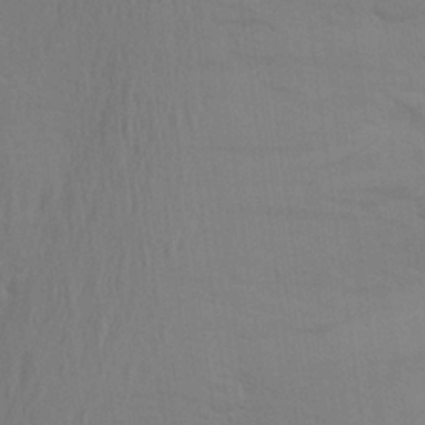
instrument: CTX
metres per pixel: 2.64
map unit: Aa
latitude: 26.3467
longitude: -145.6505
